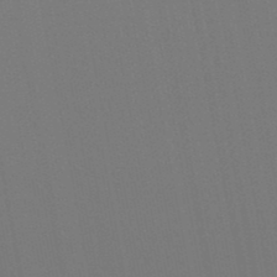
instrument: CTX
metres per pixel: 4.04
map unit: eHb
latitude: -47.9745
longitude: 89.0108
